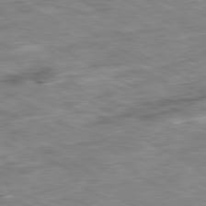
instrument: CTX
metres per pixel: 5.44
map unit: Ap
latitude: -80.2740
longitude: -73.8206
